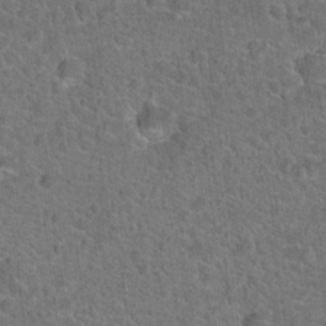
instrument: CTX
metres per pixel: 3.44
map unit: Hto
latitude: 19.6694
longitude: -43.5371
